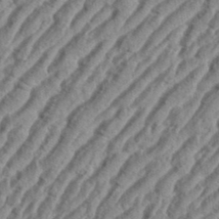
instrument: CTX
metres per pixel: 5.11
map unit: eHh
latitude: 36.4601
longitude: -135.0269
